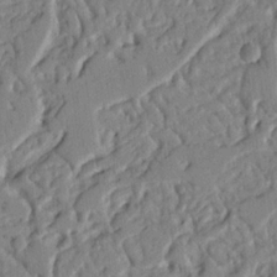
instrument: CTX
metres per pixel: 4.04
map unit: Nhu
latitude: 18.7624
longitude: -78.4979
